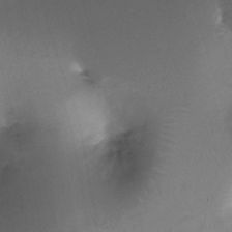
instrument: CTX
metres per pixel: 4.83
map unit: Ht
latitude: -17.6911
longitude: -44.4790
